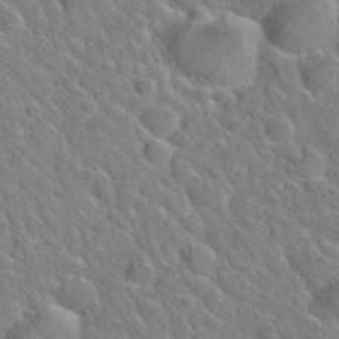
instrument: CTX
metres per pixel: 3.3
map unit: Hto
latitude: 35.7071
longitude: -49.2348
